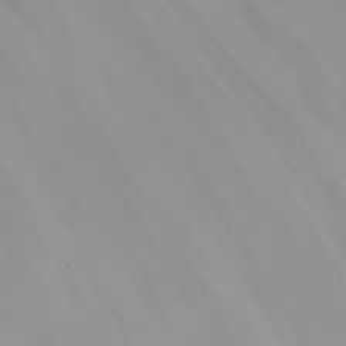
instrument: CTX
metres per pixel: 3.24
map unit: Nhu
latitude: -8.3117
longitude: -83.8394
